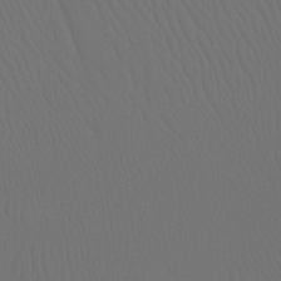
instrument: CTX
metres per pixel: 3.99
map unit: Ht
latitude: -7.7477
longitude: -32.6490
